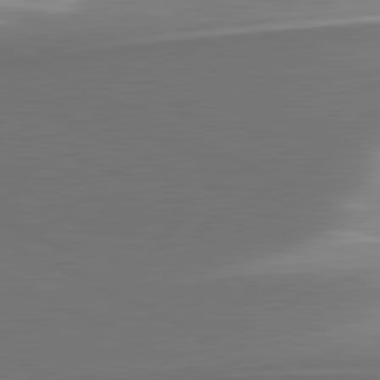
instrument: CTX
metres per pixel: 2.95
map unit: lApd
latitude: 81.6505
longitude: 154.9353
